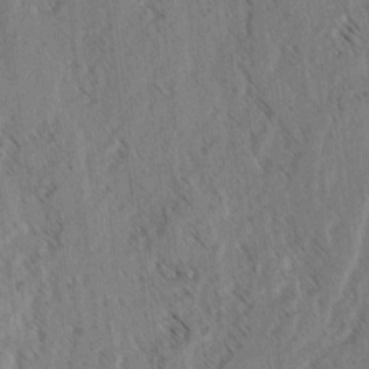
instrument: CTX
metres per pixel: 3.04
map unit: lAvf
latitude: -3.7099
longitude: -114.0255
